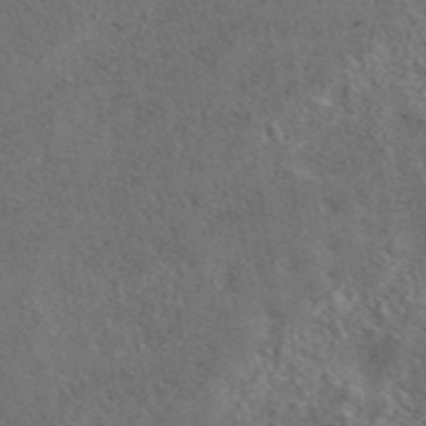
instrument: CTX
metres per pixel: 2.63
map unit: eAb
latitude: 43.5182
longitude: 109.9367
